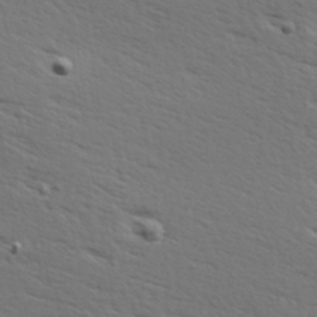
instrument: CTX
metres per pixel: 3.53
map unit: Hve
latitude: 24.3089
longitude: -97.8583
